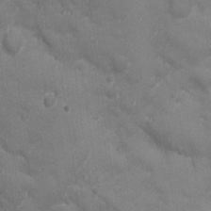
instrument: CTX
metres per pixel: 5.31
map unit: Ht
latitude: 1.4048
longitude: -19.8016
